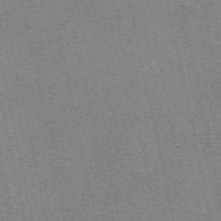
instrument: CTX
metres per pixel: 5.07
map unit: eAb
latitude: 50.4223
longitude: 105.8422
